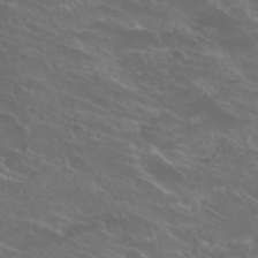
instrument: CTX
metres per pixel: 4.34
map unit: Hto
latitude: 25.4993
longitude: -39.4237
